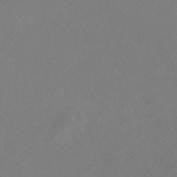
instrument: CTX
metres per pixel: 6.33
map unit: ANa
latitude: 44.4979
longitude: 22.8786
